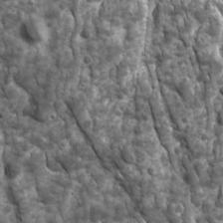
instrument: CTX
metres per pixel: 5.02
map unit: Ave
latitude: 16.6302
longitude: -132.8569
